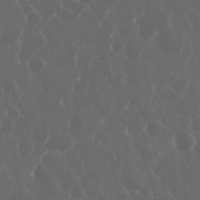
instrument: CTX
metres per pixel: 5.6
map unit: eHh
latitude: 33.8205
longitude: -59.2537
